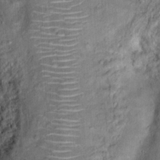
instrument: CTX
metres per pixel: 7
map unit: Ht
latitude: 15.2537
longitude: -40.8946
